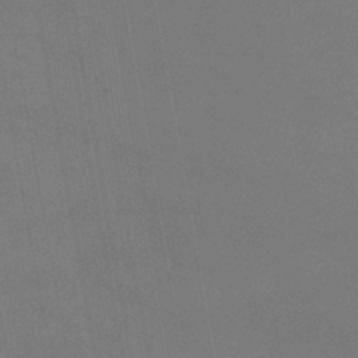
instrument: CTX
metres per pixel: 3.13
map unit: lHb
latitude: -38.4251
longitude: 74.6708
